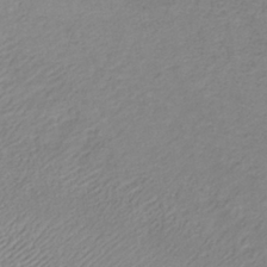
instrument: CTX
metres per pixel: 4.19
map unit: lHb
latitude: -36.5195
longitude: 70.6141
